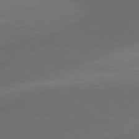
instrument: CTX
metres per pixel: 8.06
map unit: lApd
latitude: 80.8947
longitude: 161.0109
